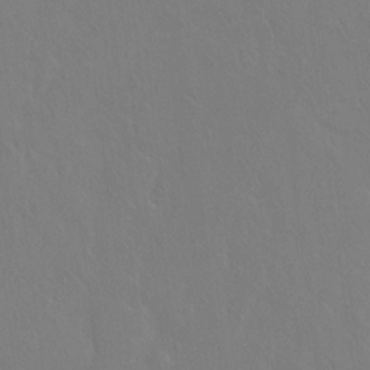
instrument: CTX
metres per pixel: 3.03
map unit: Hto
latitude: -7.2565
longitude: -37.9339
